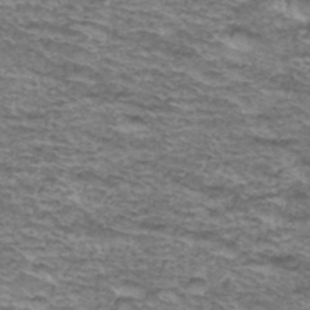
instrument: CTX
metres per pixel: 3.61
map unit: Hto
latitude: 37.8961
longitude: -43.1592
